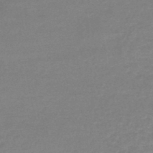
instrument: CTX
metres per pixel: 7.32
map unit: lHb
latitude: -44.3117
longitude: 69.4643
